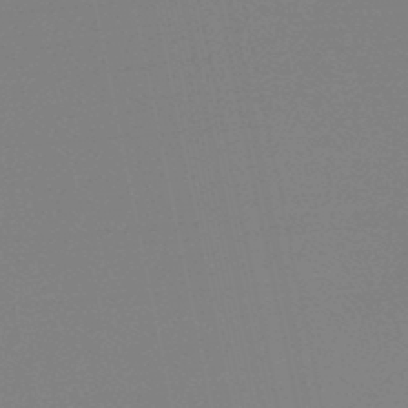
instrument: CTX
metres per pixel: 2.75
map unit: lHb
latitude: -48.6519
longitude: 69.7477
